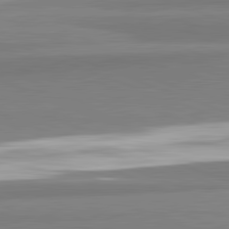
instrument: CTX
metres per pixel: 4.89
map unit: lApd
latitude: 82.3089
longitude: 172.9164
